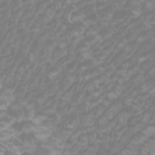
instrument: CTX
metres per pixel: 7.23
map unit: Htu
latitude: -5.8233
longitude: -74.6113
